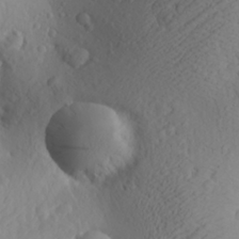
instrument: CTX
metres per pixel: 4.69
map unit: Aa
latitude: 26.4034
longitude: -144.5546
